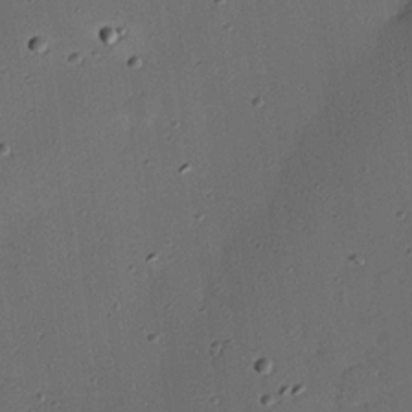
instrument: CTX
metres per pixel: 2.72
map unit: eHh
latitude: 23.1592
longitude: -91.6694
